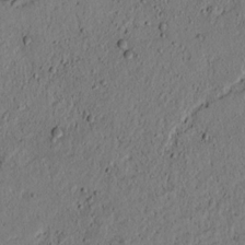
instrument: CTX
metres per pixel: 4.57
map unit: lAvf
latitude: 4.2900
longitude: 165.0298
